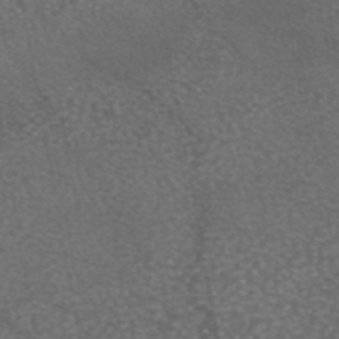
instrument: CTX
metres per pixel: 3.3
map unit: eAb
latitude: 45.5560
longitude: 114.3495
